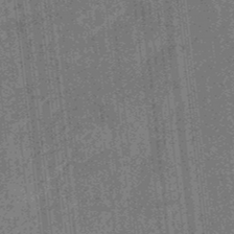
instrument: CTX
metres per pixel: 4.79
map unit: eHb
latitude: -34.9353
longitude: 78.8219
